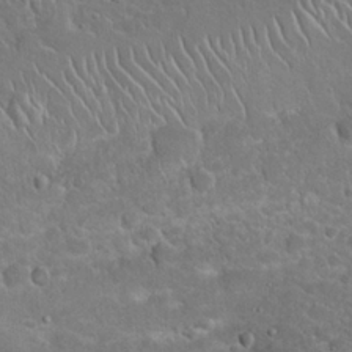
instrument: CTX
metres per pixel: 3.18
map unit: Hto
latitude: 19.4615
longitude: -49.5371
